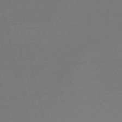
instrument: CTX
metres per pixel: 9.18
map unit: lHb
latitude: -47.9556
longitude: 68.2361
